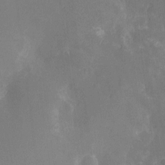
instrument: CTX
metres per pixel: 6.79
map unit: Ht
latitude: -11.8422
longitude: -23.4615
